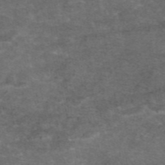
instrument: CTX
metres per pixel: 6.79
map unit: eAb
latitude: 47.0270
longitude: 104.2550
